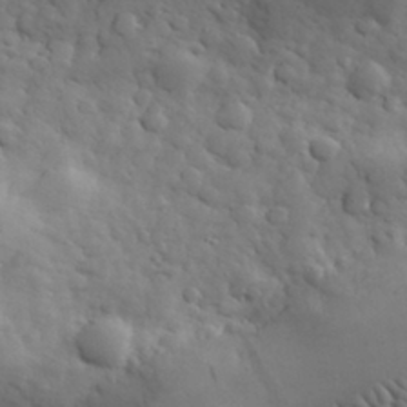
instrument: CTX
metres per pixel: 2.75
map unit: eHh
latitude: 31.3104
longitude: -69.1025
